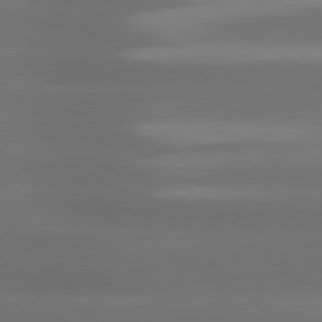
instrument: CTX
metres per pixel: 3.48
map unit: lApd
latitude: 80.3845
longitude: -138.3467
